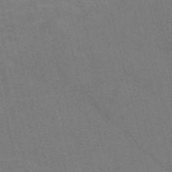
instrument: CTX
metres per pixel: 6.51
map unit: Nve
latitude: -58.2739
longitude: 51.4832
